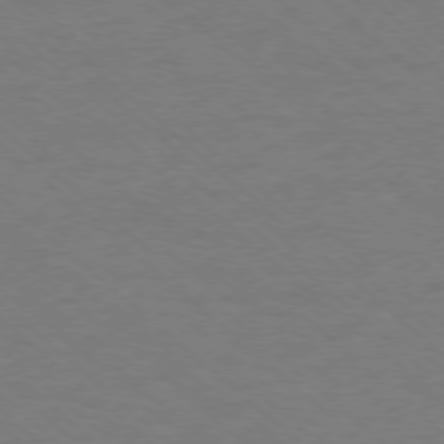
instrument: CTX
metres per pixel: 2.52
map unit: Ap
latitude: -77.3321
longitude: -77.3103
